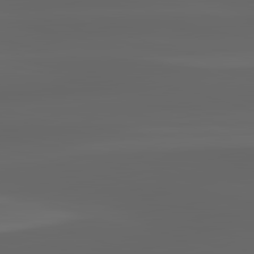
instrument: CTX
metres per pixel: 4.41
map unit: lApd
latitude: 83.0836
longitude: -133.1592
